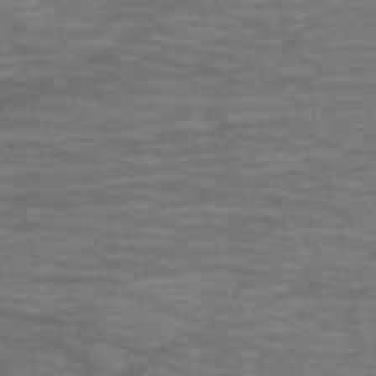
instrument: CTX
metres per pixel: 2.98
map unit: HNb
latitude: -53.2753
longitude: -43.5560
